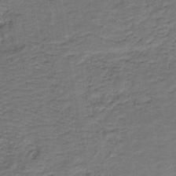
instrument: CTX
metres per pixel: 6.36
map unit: HNb
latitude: -43.0108
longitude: 50.9920
